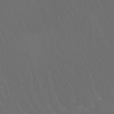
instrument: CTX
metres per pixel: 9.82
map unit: Htu
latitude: -11.3888
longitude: -73.0269
